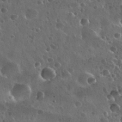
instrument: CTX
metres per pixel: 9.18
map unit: Nhu
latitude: 30.4790
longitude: -55.8016
